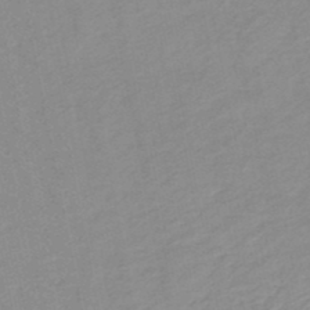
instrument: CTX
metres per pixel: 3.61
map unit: HNb
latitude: -48.2929
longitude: 56.9353
